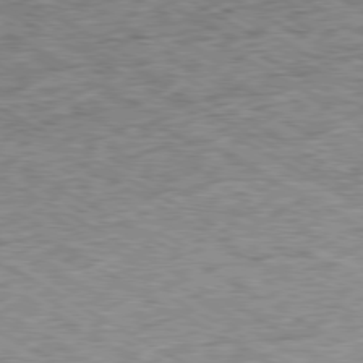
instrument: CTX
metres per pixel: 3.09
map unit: Ap
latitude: -80.1039
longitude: -85.5749
